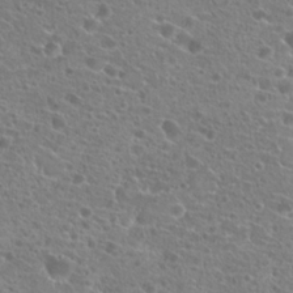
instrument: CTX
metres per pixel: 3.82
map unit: Hto
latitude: 21.1970
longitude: -40.8191
